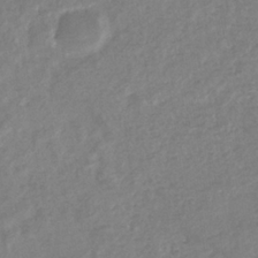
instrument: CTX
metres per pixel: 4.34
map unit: eHb
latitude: -35.2754
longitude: 76.9731
